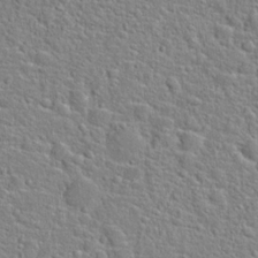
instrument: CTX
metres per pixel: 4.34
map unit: Hto
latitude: 22.8191
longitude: -46.3090
